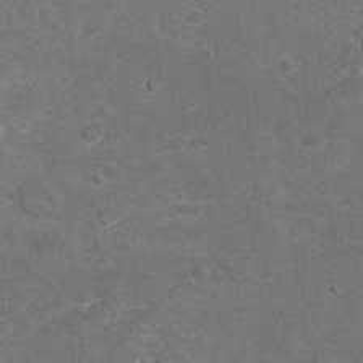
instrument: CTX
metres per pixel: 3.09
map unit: Hto
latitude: 8.7624
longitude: -30.8002
